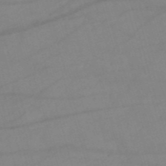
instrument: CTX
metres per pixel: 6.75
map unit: HNb
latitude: -53.8800
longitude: -49.6883
